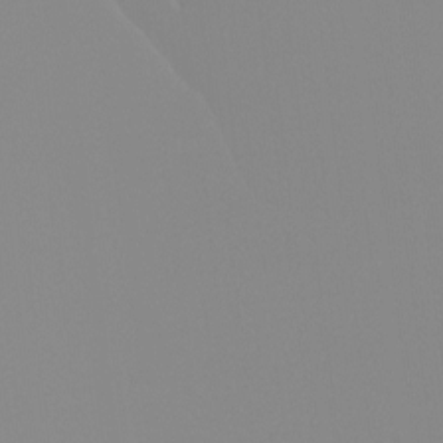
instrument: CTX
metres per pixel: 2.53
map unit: Hto
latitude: -8.3873
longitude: -51.7638
